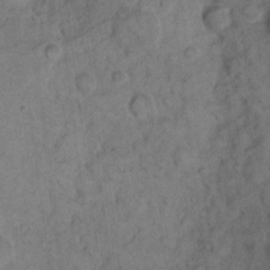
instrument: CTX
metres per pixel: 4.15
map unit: eHh
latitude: 12.7435
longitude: -64.9892
